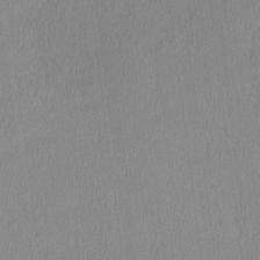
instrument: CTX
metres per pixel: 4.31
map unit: lHvf
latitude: -13.1242
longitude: -100.1200
